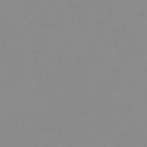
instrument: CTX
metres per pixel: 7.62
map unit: HNb
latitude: -56.5762
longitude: -42.8758
